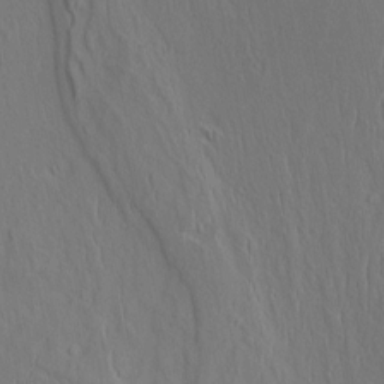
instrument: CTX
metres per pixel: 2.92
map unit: Aa
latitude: 9.1214
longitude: -132.5735
